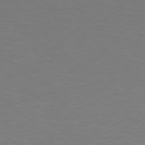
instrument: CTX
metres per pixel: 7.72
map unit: Hpe
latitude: 78.3090
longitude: -150.8947
